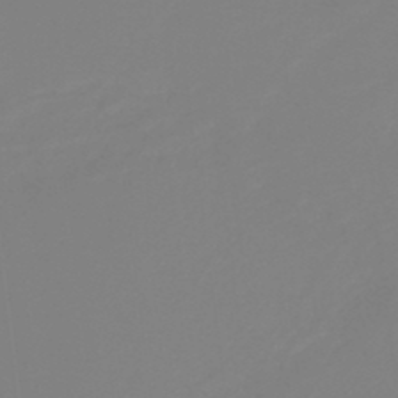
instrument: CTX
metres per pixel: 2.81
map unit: HNb
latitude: -41.4076
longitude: 51.4076
